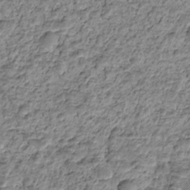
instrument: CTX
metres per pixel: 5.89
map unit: HNhu
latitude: -21.5966
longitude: 84.8974
